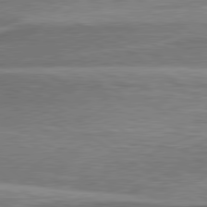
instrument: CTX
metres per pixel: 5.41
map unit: lApd
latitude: 79.9339
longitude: 171.1053
